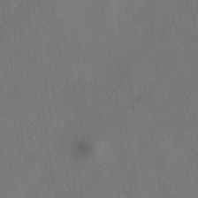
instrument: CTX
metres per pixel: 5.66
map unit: HNhu
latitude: -39.3888
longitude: 100.8596
